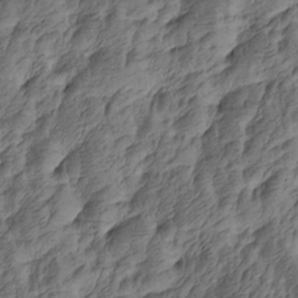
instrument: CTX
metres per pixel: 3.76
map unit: Htu
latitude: -5.3509
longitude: -177.9339
